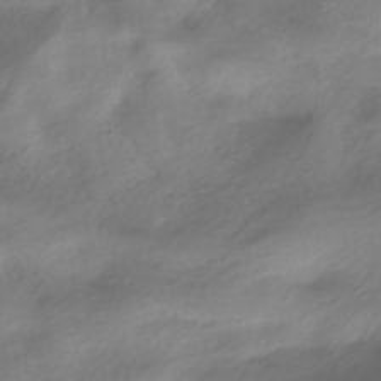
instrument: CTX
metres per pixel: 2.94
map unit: HNhu
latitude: -40.5007
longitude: 93.1431
